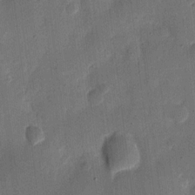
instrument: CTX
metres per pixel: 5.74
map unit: eHh
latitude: 11.7450
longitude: -68.6869
